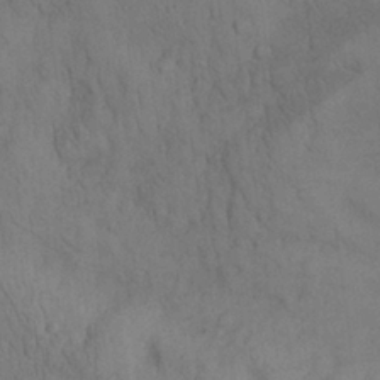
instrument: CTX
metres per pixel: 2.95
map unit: Nhu
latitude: 28.9702
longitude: -71.2159
